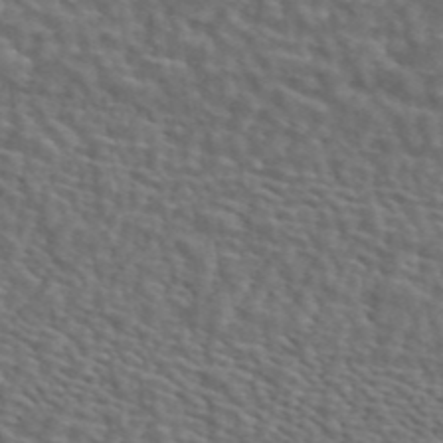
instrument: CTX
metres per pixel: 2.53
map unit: ANa
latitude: 44.7246
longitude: 28.5007
